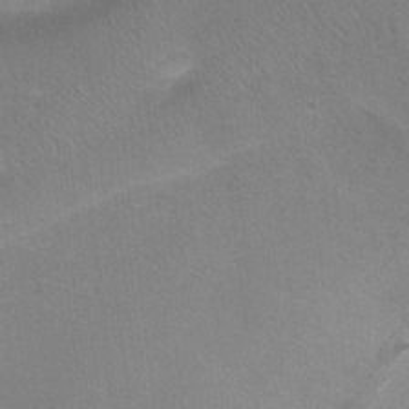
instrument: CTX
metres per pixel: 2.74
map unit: Ht
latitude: -1.5588
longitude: -33.1970
